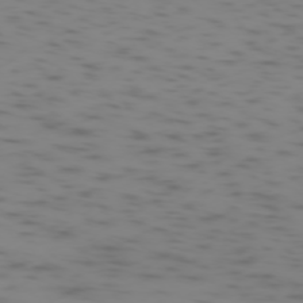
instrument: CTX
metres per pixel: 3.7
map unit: Ap
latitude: -75.3132
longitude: -67.9150
